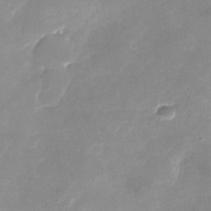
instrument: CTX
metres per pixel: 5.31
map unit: Nhu
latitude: -24.7085
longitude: -70.0822
